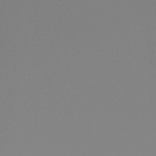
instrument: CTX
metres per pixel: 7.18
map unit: lHb
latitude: -44.4818
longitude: 75.2187
